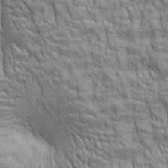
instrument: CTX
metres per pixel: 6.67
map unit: lAa
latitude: 6.2334
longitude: -115.5371
